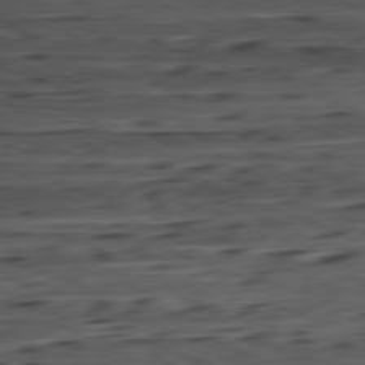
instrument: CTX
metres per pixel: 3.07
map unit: Ap
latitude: -81.8800
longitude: -78.2523
